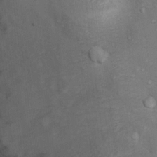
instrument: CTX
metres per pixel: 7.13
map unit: Nhu
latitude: 9.7072
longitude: -23.9150
